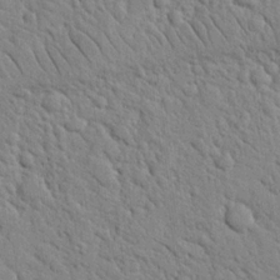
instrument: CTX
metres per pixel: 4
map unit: Nhu
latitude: 21.8017
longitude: -77.0269
